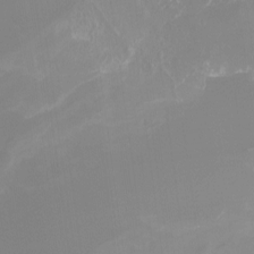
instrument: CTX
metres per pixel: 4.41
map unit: Htu
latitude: -13.1053
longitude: -47.4616
